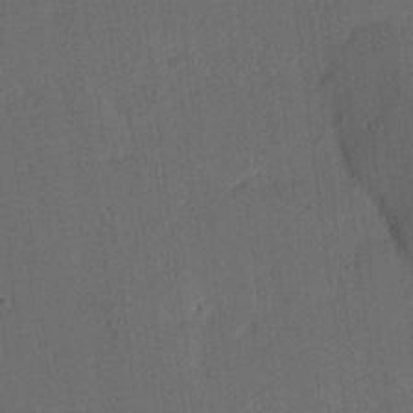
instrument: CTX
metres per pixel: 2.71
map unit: Ave
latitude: 13.8395
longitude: -106.6490
